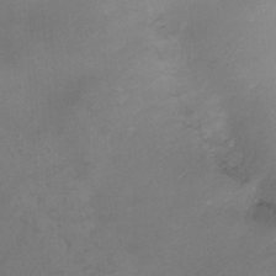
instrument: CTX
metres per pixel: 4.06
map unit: Ht
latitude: -7.3131
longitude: -35.0458
